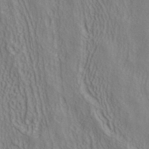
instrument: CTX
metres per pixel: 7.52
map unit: ANa
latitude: 38.2711
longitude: 23.1620
